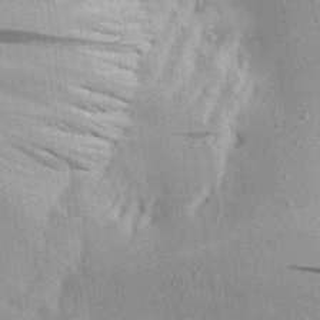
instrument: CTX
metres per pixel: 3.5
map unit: Aa
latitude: 29.1781
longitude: -136.3090
